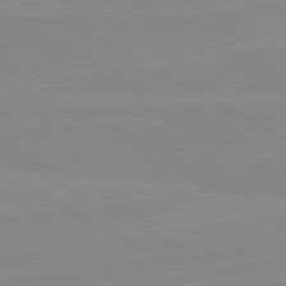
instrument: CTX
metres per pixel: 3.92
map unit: lApd
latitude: 80.5546
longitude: -176.7624
